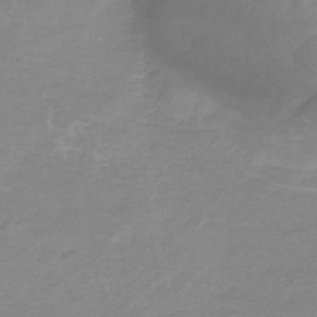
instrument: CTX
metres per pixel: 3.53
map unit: lHb
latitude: -34.0850
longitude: 70.1606
